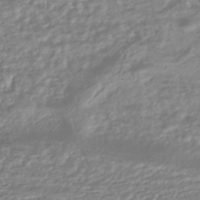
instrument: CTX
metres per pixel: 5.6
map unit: HNhu
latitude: -44.6330
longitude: 96.1039
